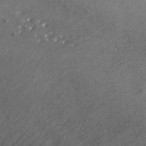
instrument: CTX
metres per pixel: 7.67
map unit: ANa
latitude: 37.2726
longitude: 18.4629
